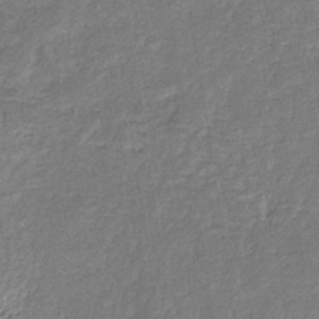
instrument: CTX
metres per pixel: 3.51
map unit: eHb
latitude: -34.2362
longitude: 75.5966
